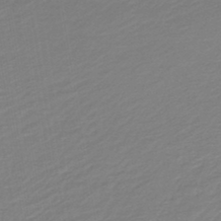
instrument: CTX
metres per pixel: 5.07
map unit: lHb
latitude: -45.0675
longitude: 60.3306
